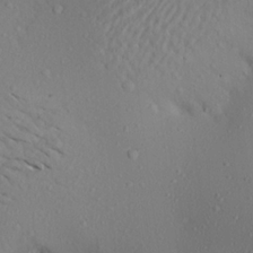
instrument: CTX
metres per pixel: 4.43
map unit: Aa
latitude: 21.9528
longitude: -145.5182
